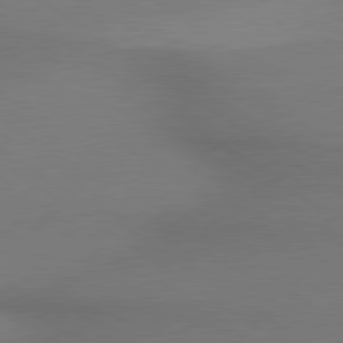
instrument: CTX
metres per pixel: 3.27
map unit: lApd
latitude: 79.5182
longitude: 178.4629
